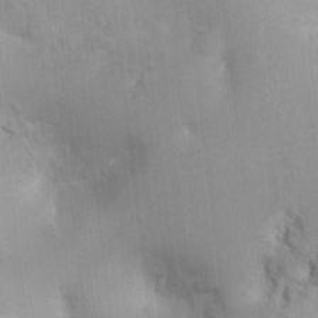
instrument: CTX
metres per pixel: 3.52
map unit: Nhu
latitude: 0.5545
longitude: -16.5356
